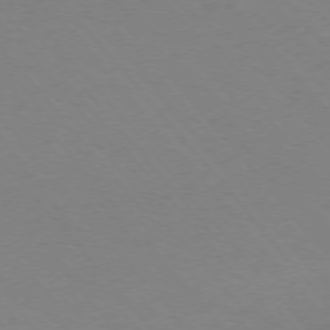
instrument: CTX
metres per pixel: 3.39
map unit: Ap
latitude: -75.7856
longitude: -63.8962
